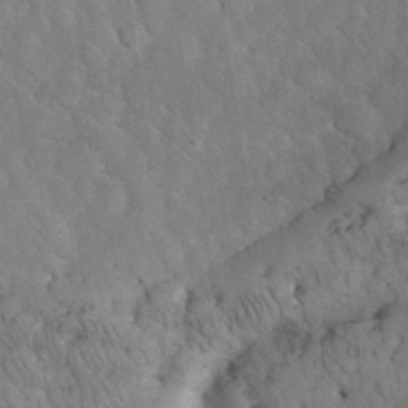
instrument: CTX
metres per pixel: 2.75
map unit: eHh
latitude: 32.7624
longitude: -65.8205
